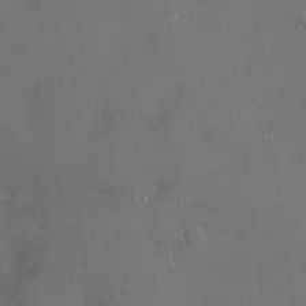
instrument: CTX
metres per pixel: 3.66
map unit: Hve
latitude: -11.4643
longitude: 174.1227
